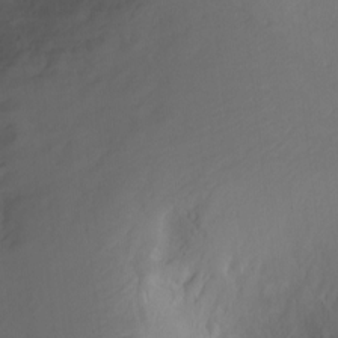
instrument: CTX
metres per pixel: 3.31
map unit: Ht
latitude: 0.6868
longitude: -44.8191
